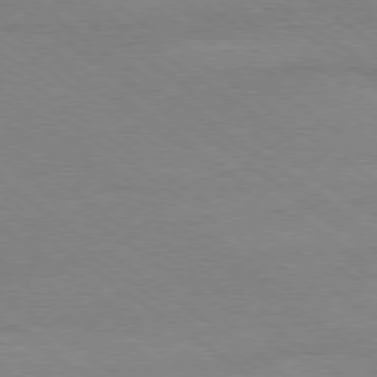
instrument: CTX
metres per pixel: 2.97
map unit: Ap
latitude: -79.1431
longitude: -82.8380
